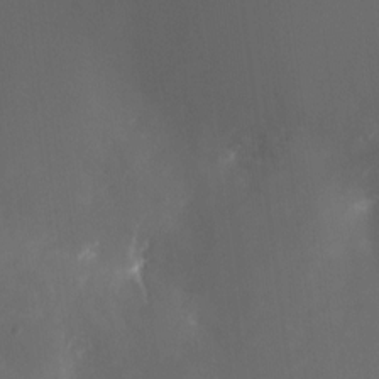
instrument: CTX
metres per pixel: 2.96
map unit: Nhu
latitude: -24.6140
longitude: -72.4979
